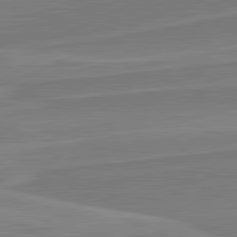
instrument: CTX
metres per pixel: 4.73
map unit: lApd
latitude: 81.9150
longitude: 140.9542
